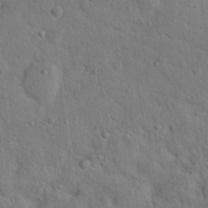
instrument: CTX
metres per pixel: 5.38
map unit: Nhu
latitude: 13.3482
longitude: -27.3104
